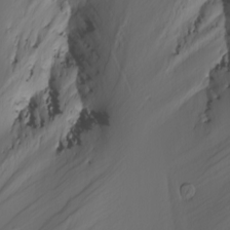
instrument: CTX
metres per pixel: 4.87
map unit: Nhu
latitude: -5.0108
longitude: -95.9339
